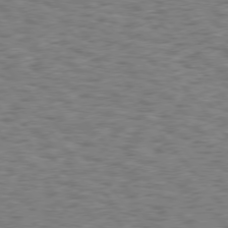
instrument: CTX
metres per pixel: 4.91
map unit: Hpe
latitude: 75.6883
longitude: -135.2537
